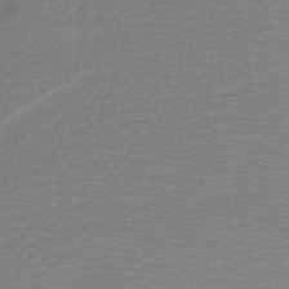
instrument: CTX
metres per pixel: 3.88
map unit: lHb
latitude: -42.2928
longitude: 52.1605
